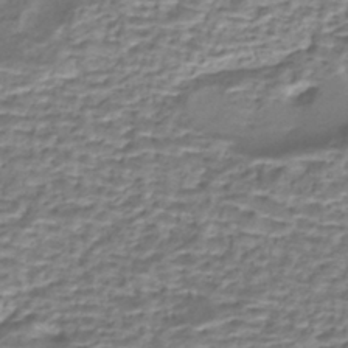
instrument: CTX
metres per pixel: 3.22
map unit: eHh
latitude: -43.4832
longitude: 119.7478
